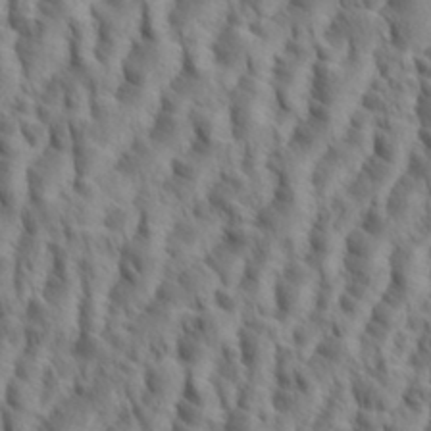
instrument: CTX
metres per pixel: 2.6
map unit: eHh
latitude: 34.9513
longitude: -138.3278
